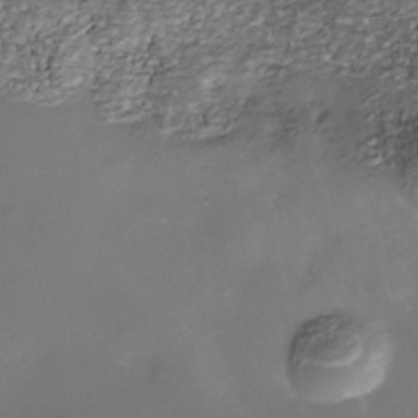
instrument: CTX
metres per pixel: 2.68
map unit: Nhe
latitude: -37.8989
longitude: -112.3467
